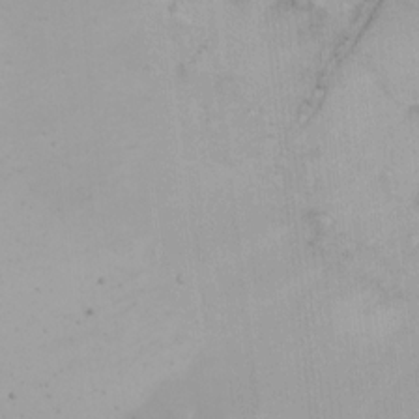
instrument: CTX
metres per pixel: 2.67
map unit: Nhu
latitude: -6.1039
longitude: -68.5923
